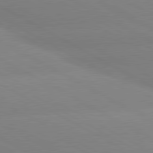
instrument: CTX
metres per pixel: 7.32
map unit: lApd
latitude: 80.4034
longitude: -153.6883
